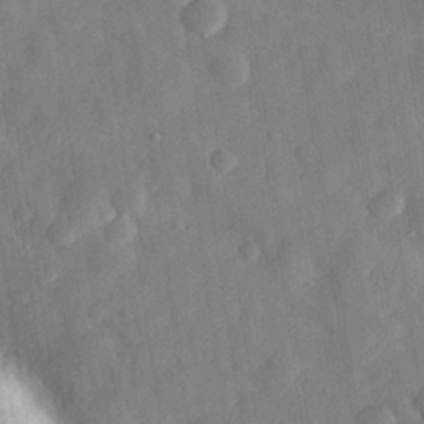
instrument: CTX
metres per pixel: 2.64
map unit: eHh
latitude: 30.5924
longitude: -74.8380
